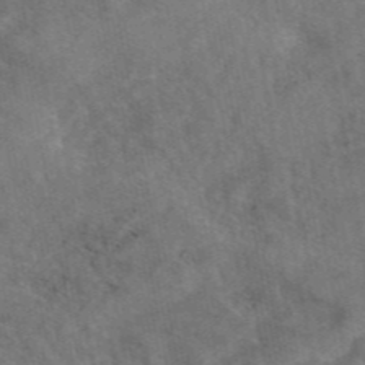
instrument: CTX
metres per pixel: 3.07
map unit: eAb
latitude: 45.5938
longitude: 116.4251
